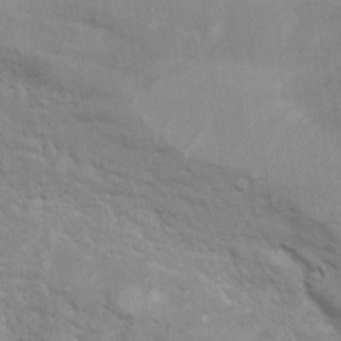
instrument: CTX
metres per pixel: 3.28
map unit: Ht
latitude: 5.4993
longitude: -29.2726
